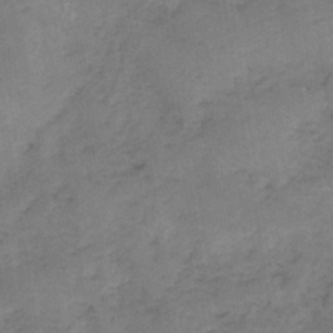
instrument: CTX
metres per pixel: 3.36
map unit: HNb
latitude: -44.8975
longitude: -45.7638
